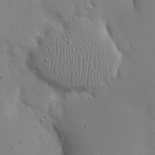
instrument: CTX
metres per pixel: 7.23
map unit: eHh
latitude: 18.8569
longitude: -71.3293
